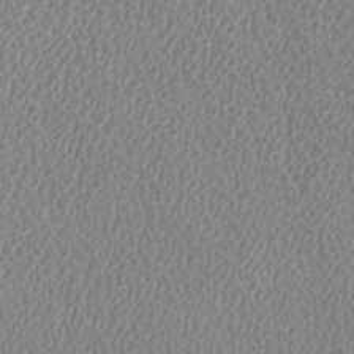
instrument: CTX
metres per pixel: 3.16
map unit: HNhu
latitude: -2.9919
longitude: -1.6316
